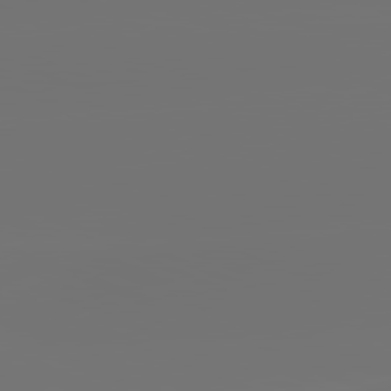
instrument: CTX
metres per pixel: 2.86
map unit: lApd
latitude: 81.6883
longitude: -153.7072
